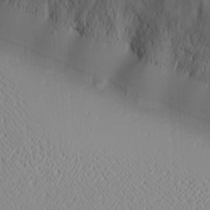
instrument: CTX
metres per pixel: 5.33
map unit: Ave
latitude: 20.8380
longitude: -137.6694
